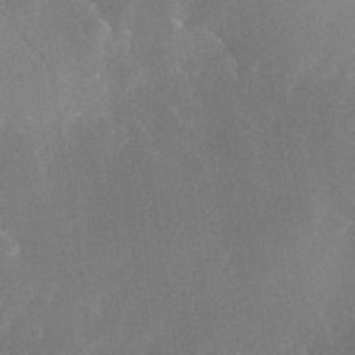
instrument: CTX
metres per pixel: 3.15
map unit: Nhe
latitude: -32.0094
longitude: -117.3104
